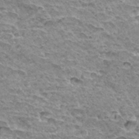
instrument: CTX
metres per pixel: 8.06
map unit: Hto
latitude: 33.3860
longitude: -40.1199
